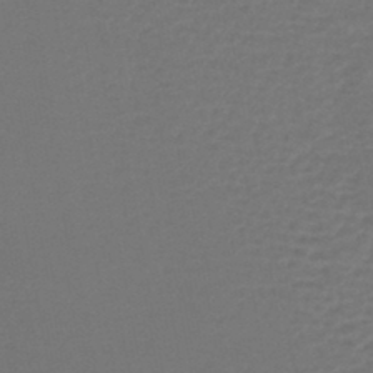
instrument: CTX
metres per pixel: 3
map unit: lHb
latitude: -43.6343
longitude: 76.6141
